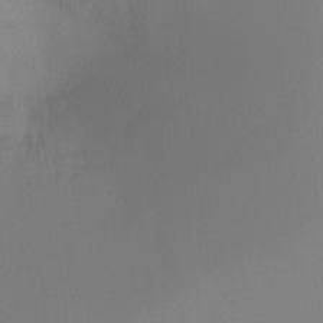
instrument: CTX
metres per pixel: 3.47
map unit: Ht
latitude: -12.3306
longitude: -47.4994
